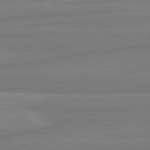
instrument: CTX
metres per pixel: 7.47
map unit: lApd
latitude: 81.8772
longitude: -175.5371
